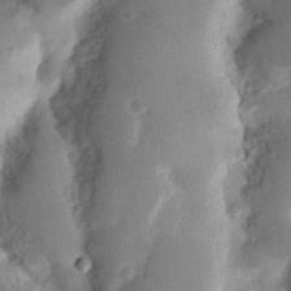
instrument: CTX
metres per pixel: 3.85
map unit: Nhu
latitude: 17.0270
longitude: -74.2712
